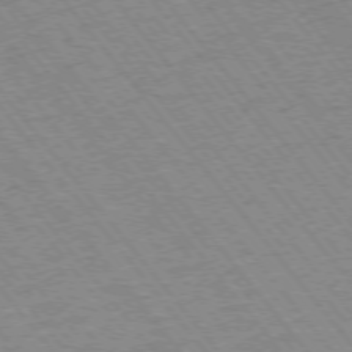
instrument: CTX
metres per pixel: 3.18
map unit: Ap
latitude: -75.4455
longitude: -87.1403
